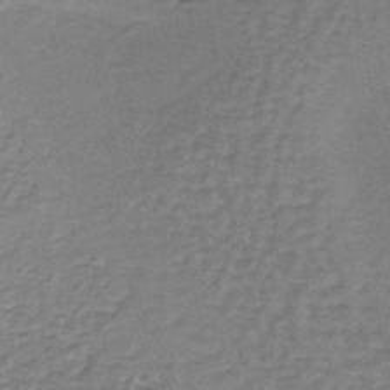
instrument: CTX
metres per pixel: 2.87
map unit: lHb
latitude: -37.3698
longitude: 60.4818
